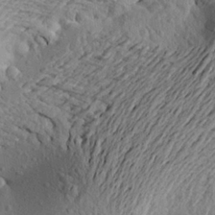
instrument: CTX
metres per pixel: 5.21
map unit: Aa
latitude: 21.3860
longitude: -149.4049
